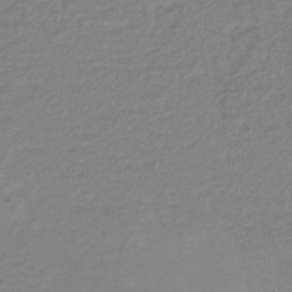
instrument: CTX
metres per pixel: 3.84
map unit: lHb
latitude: -40.4440
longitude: 72.4818
